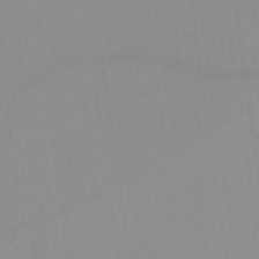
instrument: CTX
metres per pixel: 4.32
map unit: lHb
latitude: -45.2754
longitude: 66.7085
